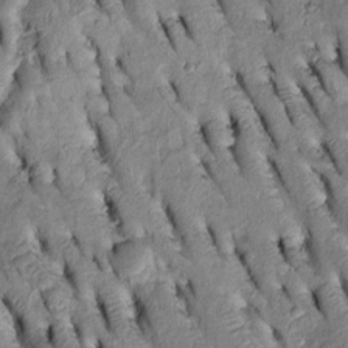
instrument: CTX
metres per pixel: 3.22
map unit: Htu
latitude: -2.1038
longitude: 151.5399
